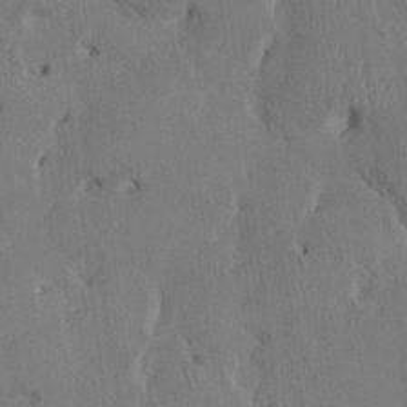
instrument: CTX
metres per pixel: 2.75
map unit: HNhu
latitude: 1.2726
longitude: -5.4993
